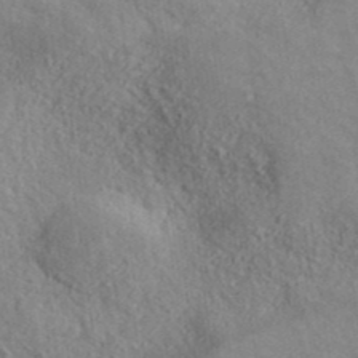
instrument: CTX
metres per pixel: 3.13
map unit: ANa
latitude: 40.5734
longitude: 20.2550
